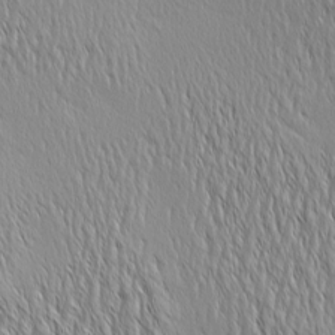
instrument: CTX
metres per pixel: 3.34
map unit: Aa
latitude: 6.7624
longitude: -129.9717
